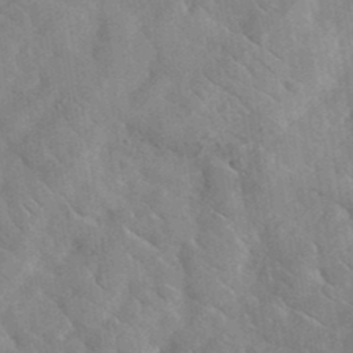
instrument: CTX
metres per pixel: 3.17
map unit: lHvf
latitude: 37.3293
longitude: -90.6679
